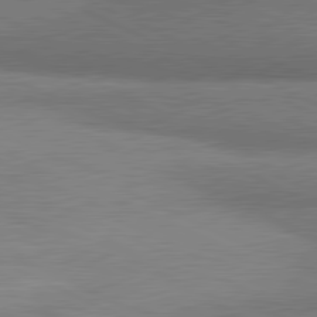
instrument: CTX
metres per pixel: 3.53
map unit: lApd
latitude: 81.0269
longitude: 164.1984
